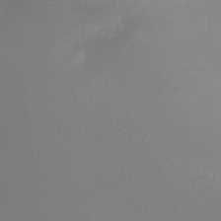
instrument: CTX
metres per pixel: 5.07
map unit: Ht
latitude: -8.2361
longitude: -27.8017
